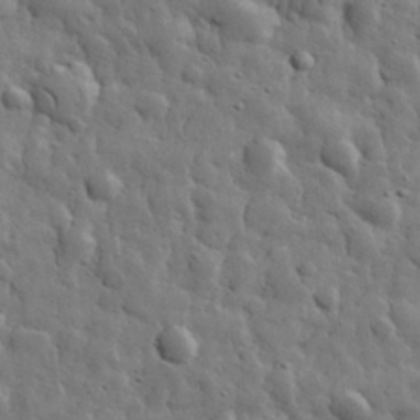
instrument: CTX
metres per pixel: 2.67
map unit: eHh
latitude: 31.8962
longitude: -73.3860
